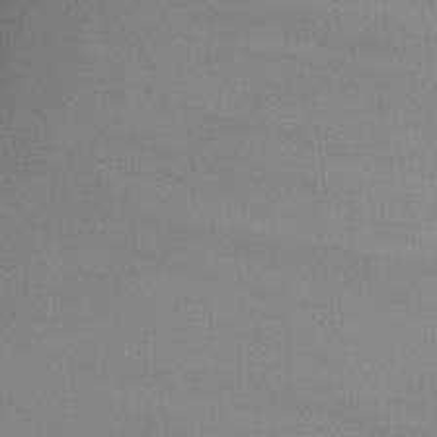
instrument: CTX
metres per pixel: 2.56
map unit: Ht
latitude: -10.1417
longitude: -37.7072
